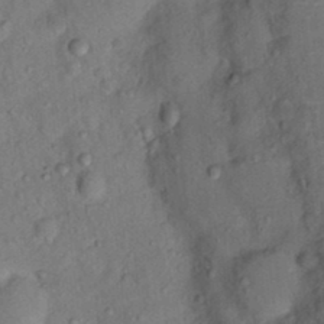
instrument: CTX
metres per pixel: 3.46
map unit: Hto
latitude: 16.6491
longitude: -35.5560
